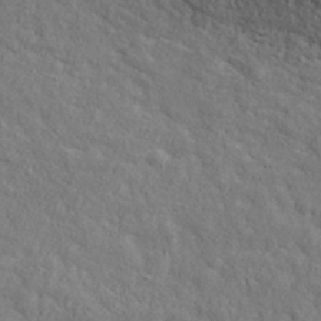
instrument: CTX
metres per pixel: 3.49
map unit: ANa
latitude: 39.2537
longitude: 21.2754
